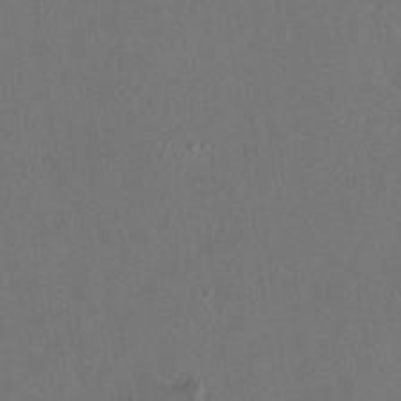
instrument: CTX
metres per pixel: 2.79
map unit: Hto
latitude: 8.7624
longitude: -34.6490
